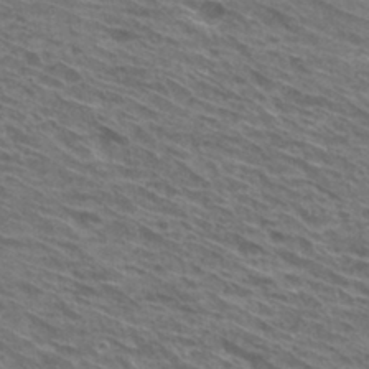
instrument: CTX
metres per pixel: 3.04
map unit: Hto
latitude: 30.4412
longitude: -44.7813
